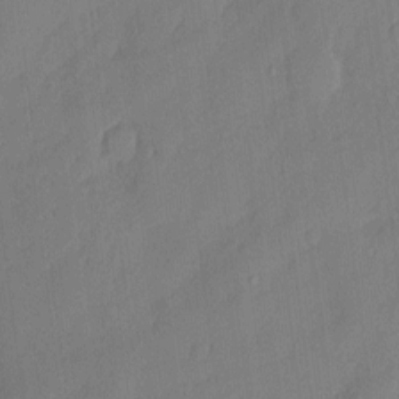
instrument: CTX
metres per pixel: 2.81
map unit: eHh
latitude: 5.0647
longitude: -76.0255
